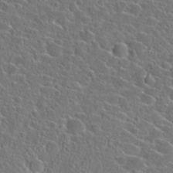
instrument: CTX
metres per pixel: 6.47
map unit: Hto
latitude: 23.8205
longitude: -45.1781
